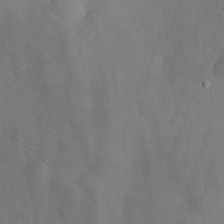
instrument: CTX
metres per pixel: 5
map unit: eHh
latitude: 30.1767
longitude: -72.2712
